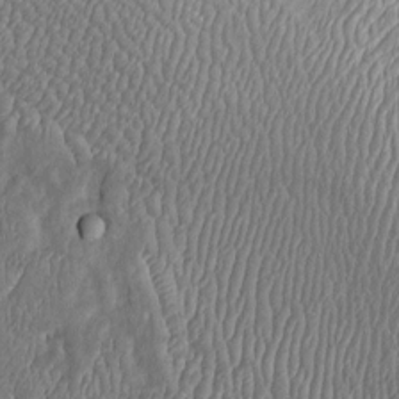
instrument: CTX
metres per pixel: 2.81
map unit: Htu
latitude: -5.7855
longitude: 157.2754
